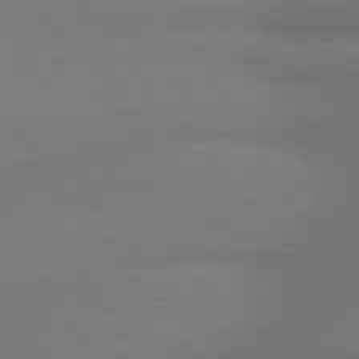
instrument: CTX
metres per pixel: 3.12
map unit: lApd
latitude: 79.9339
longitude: 178.8975
